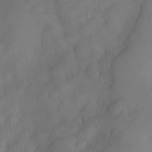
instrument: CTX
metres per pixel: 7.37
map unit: Nve
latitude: -26.0094
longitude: -148.4412
